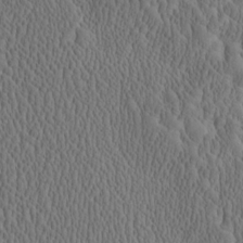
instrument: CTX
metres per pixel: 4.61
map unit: Htu
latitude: -2.3873
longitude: 167.7478
